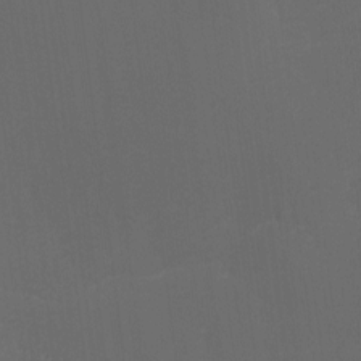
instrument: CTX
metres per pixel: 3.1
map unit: Ave
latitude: 1.9906
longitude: -112.6679
